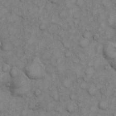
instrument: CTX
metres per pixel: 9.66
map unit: eHh
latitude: 6.7624
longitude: -64.8947
